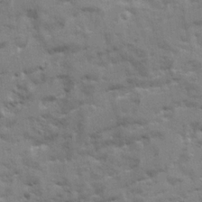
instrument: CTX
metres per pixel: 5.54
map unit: Ave
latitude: 21.3860
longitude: -130.2901
